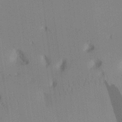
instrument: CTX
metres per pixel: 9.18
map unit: Aa
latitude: 26.0444
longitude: -137.4427
